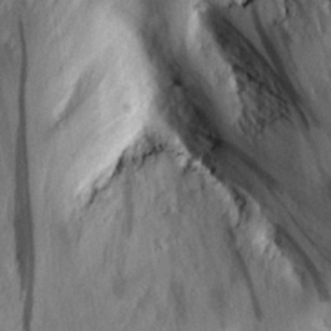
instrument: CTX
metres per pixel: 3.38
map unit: eHh
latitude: 27.9339
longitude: -79.4238
